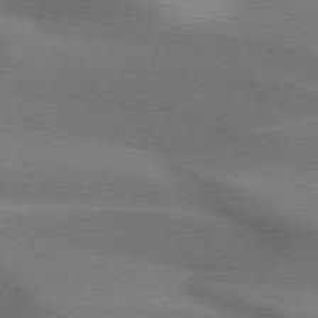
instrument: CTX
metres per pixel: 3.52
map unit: lApd
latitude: 72.8758
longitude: -49.4048
